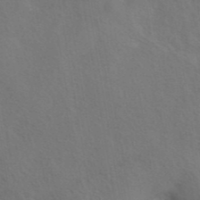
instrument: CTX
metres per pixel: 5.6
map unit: eAb
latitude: 42.2334
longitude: 104.8597
